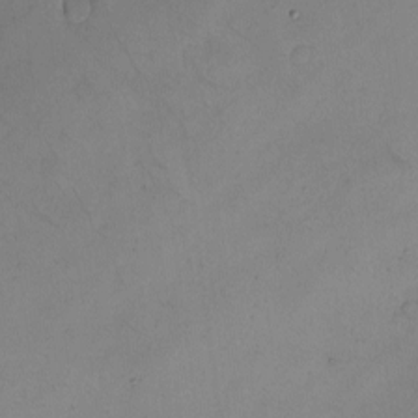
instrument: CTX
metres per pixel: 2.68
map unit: eHh
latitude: -9.9178
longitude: -65.8961
